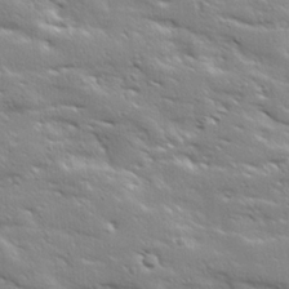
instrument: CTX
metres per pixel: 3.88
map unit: Ave
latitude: 18.5168
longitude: -137.2537
